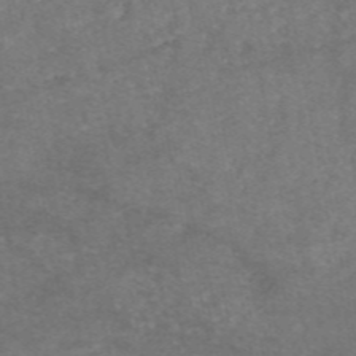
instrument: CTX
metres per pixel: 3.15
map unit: eAb
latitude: 47.4238
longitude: 120.3873
